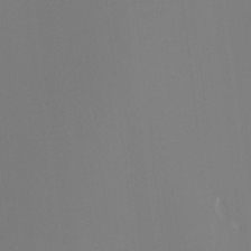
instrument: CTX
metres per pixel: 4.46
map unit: Hto
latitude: -8.9353
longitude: -46.4979
